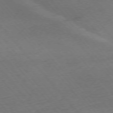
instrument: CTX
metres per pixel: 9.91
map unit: Ap
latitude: -75.8612
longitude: -81.1025
